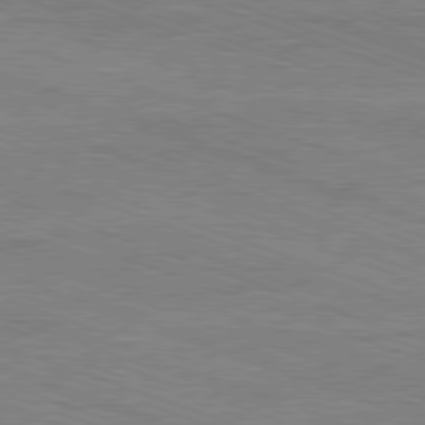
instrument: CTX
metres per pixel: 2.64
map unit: Ap
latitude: -81.5966
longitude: -73.7639
